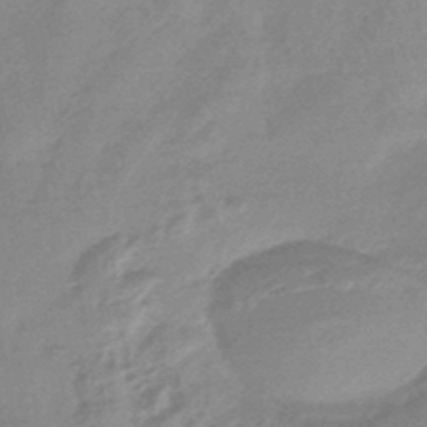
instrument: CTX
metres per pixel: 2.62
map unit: eHb
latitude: -44.7841
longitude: 89.8044
